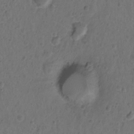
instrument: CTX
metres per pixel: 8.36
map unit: Hto
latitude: -11.6722
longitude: -38.7057
